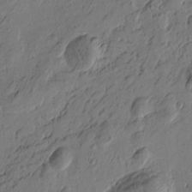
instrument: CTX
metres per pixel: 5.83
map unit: Htu
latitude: -3.7288
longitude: -177.2537
